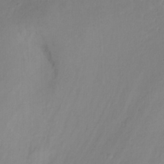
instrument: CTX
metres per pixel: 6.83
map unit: Ht
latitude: -10.4440
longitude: -39.1970
